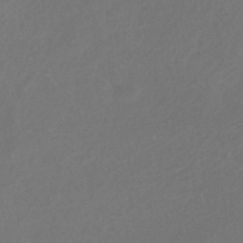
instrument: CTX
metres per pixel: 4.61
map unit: eHb
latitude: -35.4832
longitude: 78.8597
